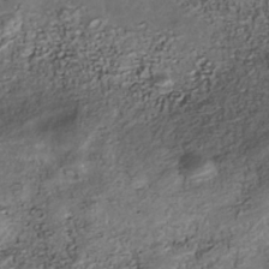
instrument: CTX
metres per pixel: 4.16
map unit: Nhe
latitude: -39.7478
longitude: -116.4412
